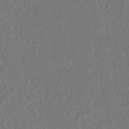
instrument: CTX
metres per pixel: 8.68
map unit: HNhu
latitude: 1.0458
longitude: -0.3278
